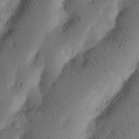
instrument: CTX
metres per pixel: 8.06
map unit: Nhu
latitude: 20.1389
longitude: -75.3293
